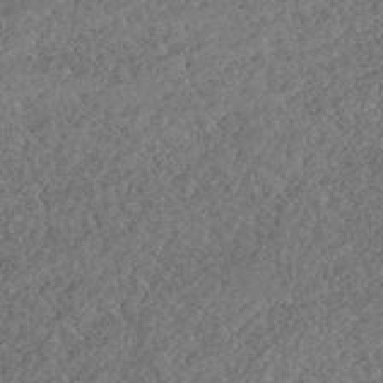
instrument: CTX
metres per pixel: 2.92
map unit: ANa
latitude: -43.3320
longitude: 108.4629
